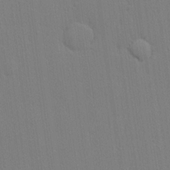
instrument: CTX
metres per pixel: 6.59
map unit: lHvf
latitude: 20.8191
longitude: 142.4817
